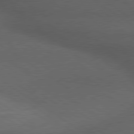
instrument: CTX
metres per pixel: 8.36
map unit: lApd
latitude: 79.9339
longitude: -177.7638
